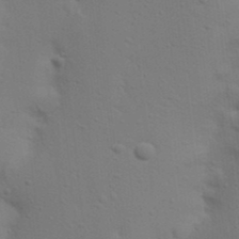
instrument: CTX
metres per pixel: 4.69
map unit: Nhu
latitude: 23.1025
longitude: -73.0837
